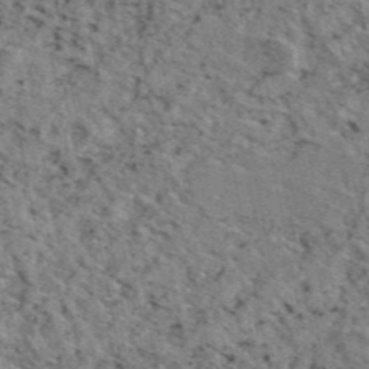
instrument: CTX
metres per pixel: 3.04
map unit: eAb
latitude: 46.1200
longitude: 112.9542
